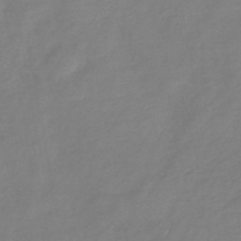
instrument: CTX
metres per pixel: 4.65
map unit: lHb
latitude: -41.5210
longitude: 76.9920
